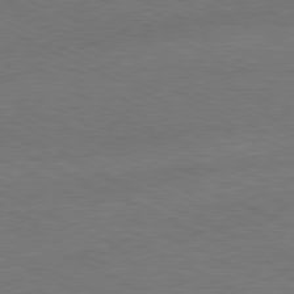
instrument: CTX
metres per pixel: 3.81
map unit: Ap
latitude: -81.1053
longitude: -85.1214
